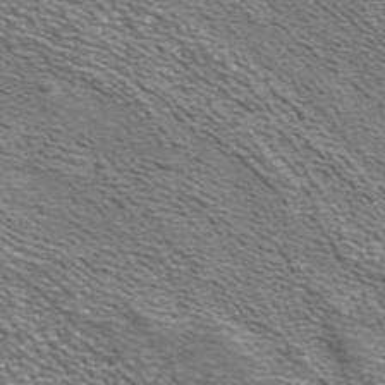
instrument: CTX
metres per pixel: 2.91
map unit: ANa
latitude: 39.9150
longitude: 22.5763
